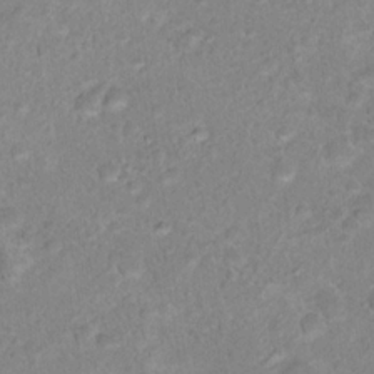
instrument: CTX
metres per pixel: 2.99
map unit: Nhu
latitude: 17.4237
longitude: -34.4790
